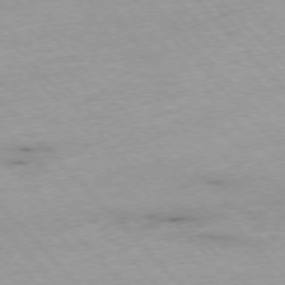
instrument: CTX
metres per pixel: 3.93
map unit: Ap
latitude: -76.1984
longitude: -89.4238
